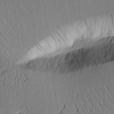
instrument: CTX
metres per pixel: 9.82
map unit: Aa
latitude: 12.0255
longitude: -127.3860
